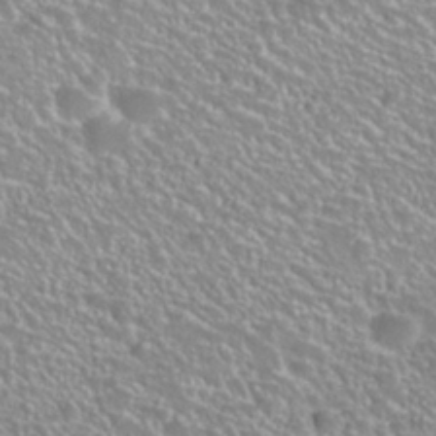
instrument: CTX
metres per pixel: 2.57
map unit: Hto
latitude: 27.5749
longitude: -50.8191
